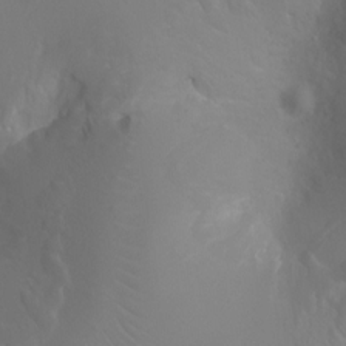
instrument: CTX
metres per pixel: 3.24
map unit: Ht
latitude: -3.5399
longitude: -26.2901
